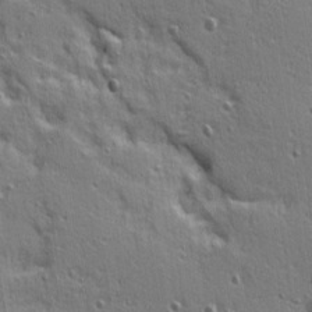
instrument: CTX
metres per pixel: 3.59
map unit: Ave
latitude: 10.4601
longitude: -102.2900
